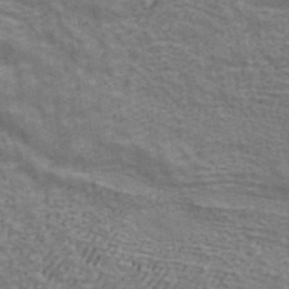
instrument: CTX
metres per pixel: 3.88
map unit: ANa
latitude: 42.7435
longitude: 17.5777
